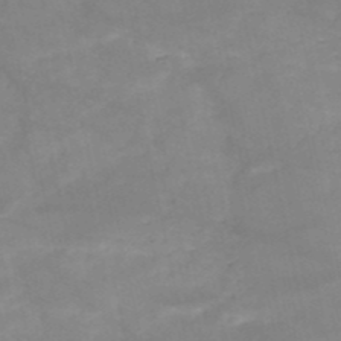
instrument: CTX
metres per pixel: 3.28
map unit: HNb
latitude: -49.9745
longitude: -39.3671
